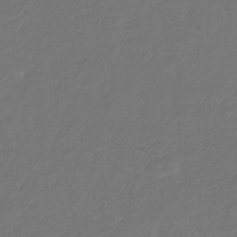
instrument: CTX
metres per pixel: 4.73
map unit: eHb
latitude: -29.8611
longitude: 68.3306
